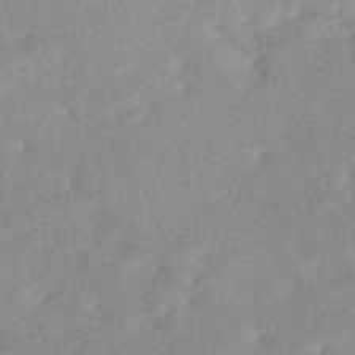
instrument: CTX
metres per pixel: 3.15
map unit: Nhe
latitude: -48.2929
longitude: -173.4237
